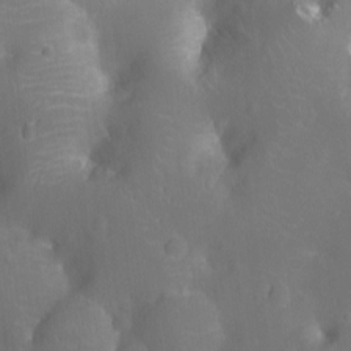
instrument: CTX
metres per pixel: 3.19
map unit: Nhu
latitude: -13.5210
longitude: -24.7624
